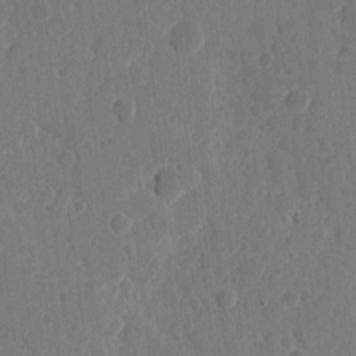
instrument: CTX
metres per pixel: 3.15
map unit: eHh
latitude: 6.8758
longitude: -73.1215
